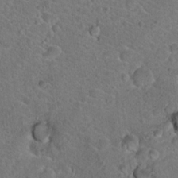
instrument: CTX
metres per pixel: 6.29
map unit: Hto
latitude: 19.5560
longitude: -33.3860
